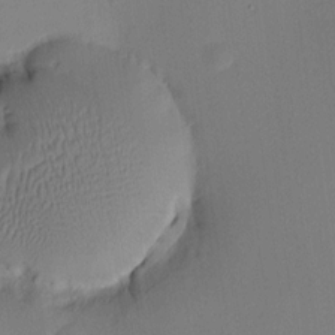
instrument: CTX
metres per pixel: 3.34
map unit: HNhu
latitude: 9.7072
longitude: 15.0676
